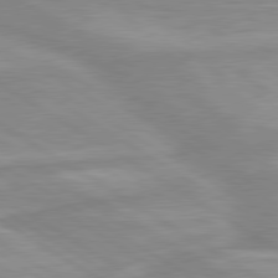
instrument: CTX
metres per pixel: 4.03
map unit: lApd
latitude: 80.0255
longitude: -172.4412
